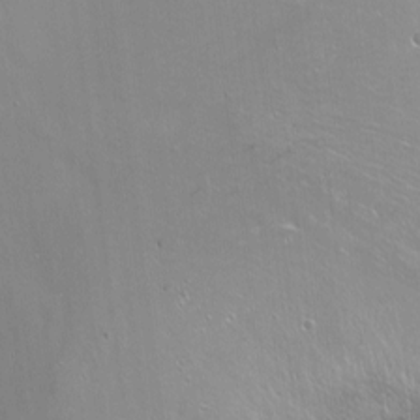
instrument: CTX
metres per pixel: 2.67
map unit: Nhu
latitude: -6.2550
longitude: -47.6505
